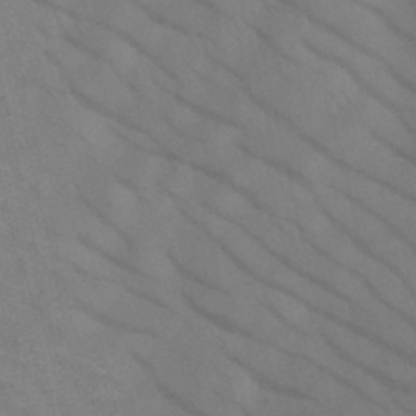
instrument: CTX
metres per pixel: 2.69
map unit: HNb
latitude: -45.0675
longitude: -41.5938
